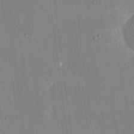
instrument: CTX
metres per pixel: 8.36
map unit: eHh
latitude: 17.7261
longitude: -70.5735
